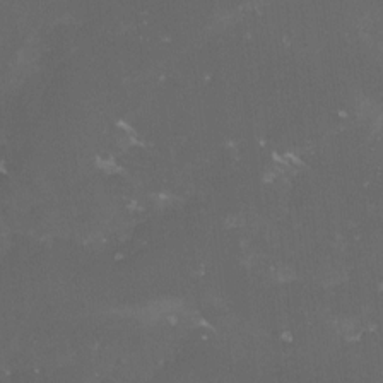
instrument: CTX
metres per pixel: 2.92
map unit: lHvf
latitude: -14.0094
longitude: -99.0836
